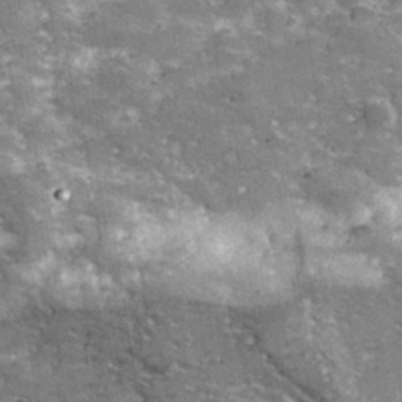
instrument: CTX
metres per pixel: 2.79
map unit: lHvf
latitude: 35.0647
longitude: -92.3467
